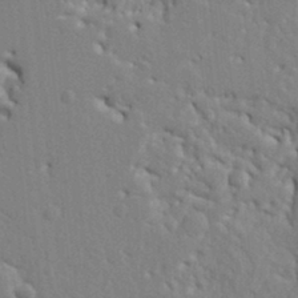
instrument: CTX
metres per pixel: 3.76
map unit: Ht
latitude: 8.7246
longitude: -76.8569
